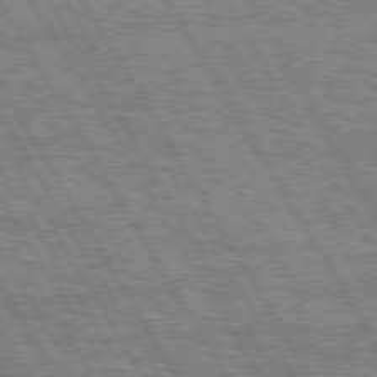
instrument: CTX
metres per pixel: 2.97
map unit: Hpe
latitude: 74.9325
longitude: -154.4223
